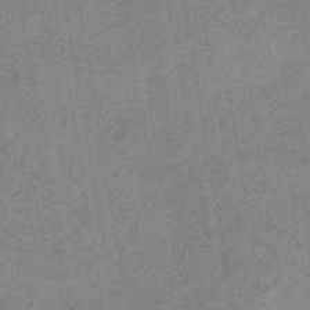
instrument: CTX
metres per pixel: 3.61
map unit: HNb
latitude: -33.4455
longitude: 57.5021
